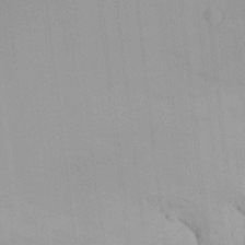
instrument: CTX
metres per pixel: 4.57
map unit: Aa
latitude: 24.2900
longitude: -136.0255
